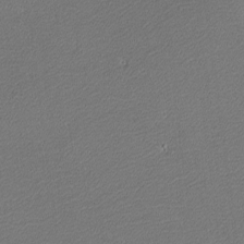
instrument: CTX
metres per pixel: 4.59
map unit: lHvf
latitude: -11.6722
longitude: -103.7072
